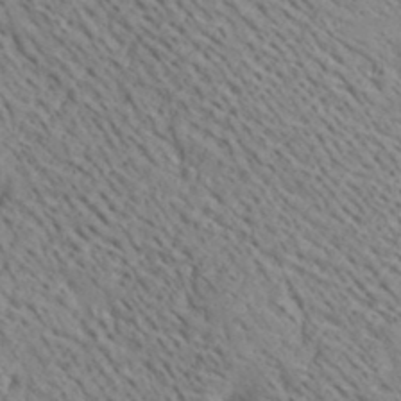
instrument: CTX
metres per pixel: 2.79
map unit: Ave
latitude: 18.9891
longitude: -140.3845
